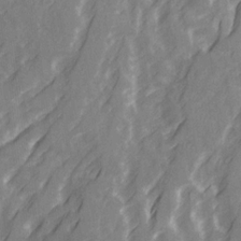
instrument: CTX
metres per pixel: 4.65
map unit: Ave
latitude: 20.7624
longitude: -132.2900
